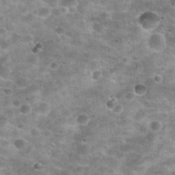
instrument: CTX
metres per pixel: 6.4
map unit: Nhu
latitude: 28.0633
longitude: -49.5182
